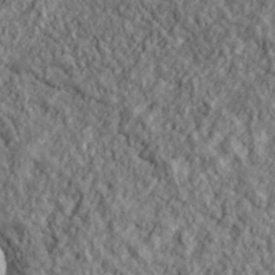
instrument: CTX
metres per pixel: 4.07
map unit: lHvf
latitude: 39.4426
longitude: -89.6694
